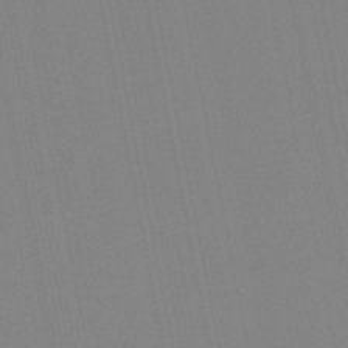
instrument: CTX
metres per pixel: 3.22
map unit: lHb
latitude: -48.7463
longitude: 71.9745
